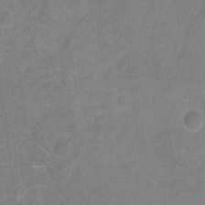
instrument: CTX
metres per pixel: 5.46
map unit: Ht
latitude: -5.7288
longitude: -35.9528
